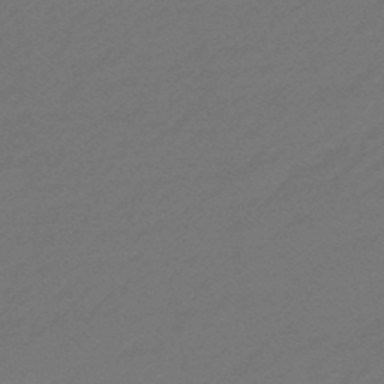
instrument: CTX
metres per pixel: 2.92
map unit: eHb
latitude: -47.7099
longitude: 85.8044
